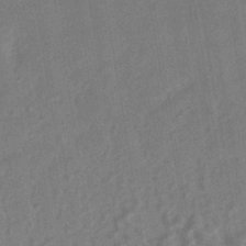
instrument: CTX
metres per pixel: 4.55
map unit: HNhu
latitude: -43.4076
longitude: 91.7100
